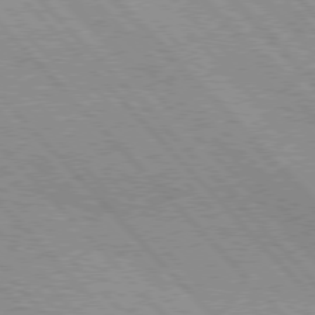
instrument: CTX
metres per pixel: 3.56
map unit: lApd
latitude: 76.4790
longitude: -73.0837
